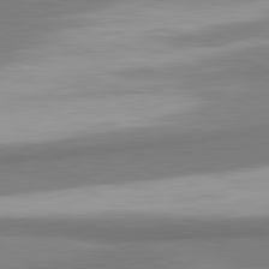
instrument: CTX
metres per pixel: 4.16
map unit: lApd
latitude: 81.3104
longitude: 167.6344
